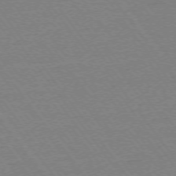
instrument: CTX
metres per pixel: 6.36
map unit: Ap
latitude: -74.8786
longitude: -82.8002
